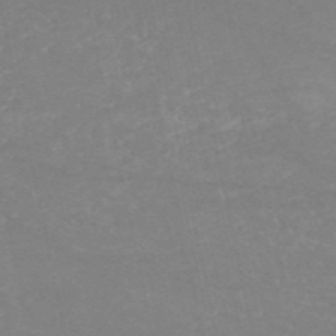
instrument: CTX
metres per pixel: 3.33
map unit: HNb
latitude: -53.7666
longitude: -34.2711
